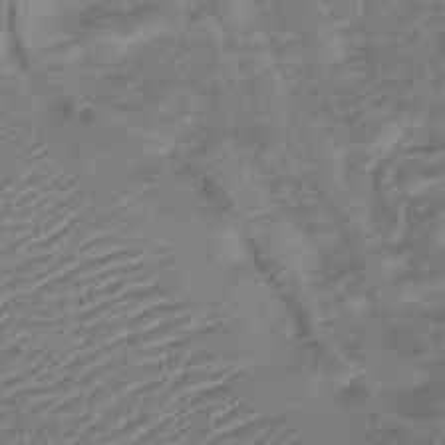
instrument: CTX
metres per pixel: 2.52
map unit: lHb
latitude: -42.5951
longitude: 81.8045
